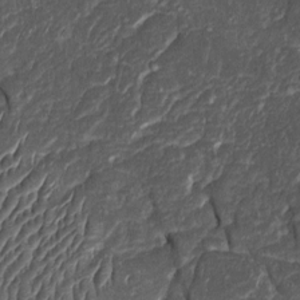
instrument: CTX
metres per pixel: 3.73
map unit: Htu
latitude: -1.5022
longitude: 149.5966
